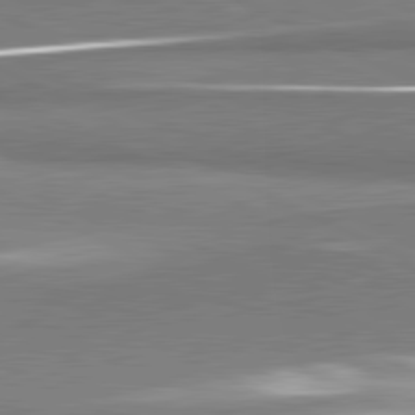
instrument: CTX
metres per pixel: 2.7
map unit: lApd
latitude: 81.4993
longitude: 167.8233
